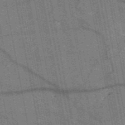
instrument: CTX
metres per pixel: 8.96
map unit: HNb
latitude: -53.8422
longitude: -41.0458
